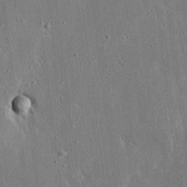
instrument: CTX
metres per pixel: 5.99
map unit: Ave
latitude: 17.0647
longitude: -139.8205
